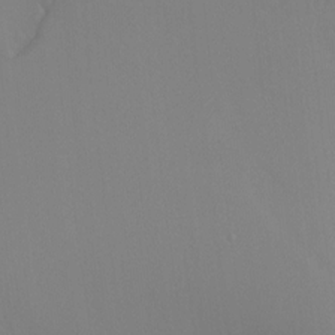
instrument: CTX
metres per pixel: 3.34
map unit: Ht
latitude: -8.7274
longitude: -36.9514
